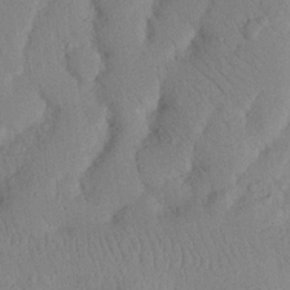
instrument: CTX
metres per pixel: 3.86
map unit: Nhu
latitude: 20.8947
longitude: -74.1389
